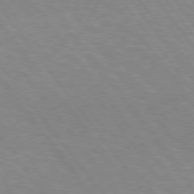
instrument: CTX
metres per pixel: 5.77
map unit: Hpe
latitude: 75.2348
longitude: -158.0255
